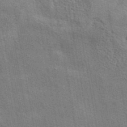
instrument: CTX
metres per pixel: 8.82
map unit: eAb
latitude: 41.5182
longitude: 102.6330
